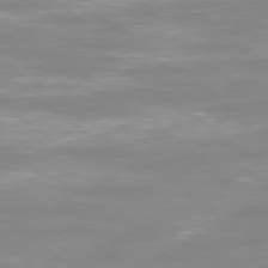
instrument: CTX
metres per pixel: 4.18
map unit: Ap
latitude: -79.8800
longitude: -60.9891
